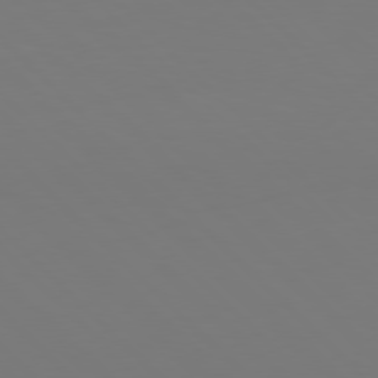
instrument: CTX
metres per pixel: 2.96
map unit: Hpe
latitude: 76.9136
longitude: -132.4979
